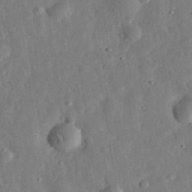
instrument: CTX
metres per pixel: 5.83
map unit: eHh
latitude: 31.8395
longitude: -76.5734
